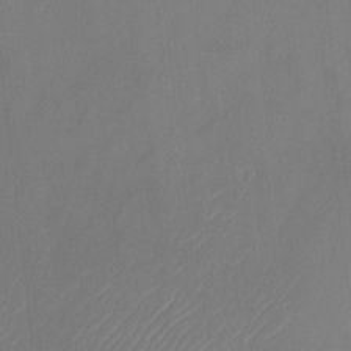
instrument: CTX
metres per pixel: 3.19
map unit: Nhu
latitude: -22.8975
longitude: -71.6316
